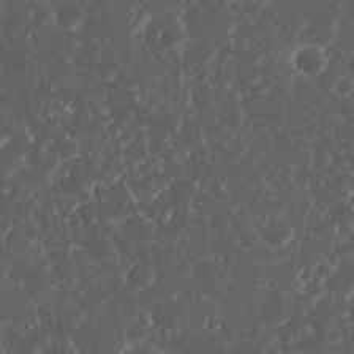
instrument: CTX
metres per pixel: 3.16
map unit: Nhu
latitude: 23.7638
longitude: -59.3860
